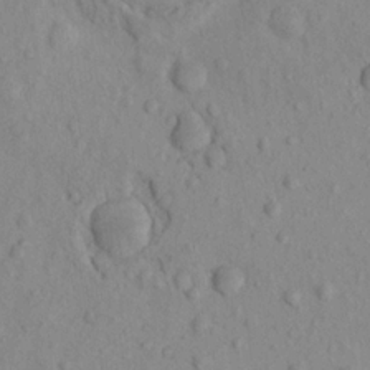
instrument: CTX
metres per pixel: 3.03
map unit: eHh
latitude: -0.7653
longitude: 17.9367
